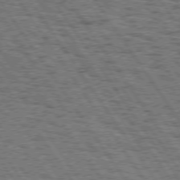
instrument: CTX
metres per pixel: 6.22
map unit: Hpe
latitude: 74.5168
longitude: -134.0255
